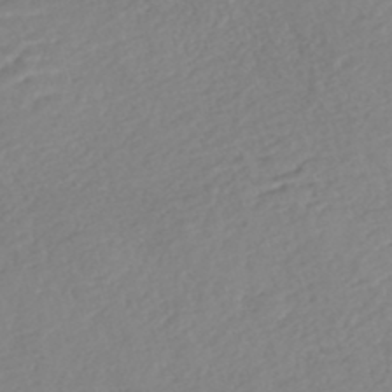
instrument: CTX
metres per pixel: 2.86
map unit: Nhe
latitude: -46.7463
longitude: -172.4412
